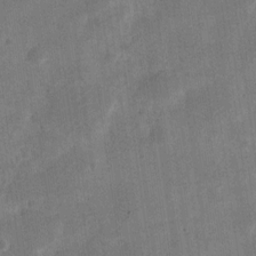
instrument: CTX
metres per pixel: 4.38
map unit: Nve
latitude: -24.8786
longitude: 106.6708
